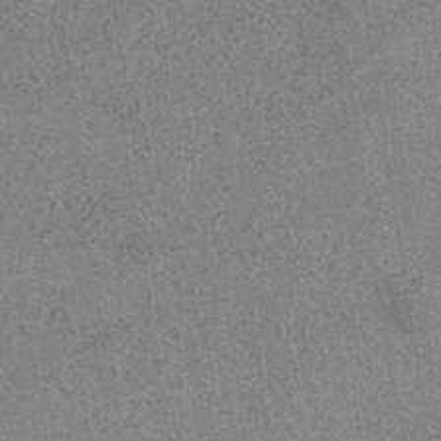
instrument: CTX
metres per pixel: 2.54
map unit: eHh
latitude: -39.8234
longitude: -26.9325
